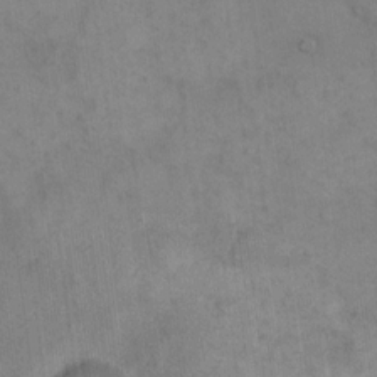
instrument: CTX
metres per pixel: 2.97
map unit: eHh
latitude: 15.0081
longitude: -66.7246
